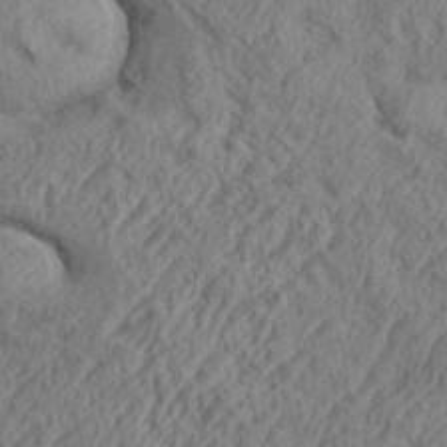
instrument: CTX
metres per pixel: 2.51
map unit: eHh
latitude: 36.9136
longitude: -137.5938
